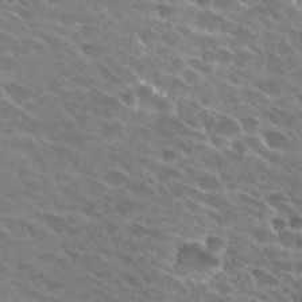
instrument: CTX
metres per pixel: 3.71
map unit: Hto
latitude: 27.7828
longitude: -42.2712
